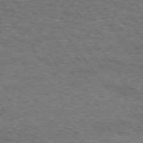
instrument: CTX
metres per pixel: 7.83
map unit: Hpe
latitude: 74.6302
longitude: -152.7435
